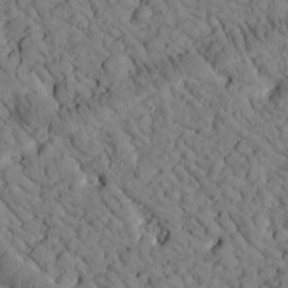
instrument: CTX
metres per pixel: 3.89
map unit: Htu
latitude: -2.0472
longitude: 173.9556
